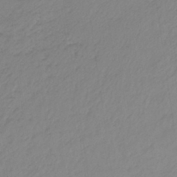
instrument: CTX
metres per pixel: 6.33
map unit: lHb
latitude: -41.2565
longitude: 71.0109
